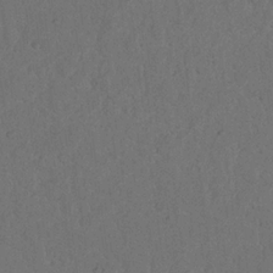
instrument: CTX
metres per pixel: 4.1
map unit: Nhu
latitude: 22.1578
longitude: -74.2900
